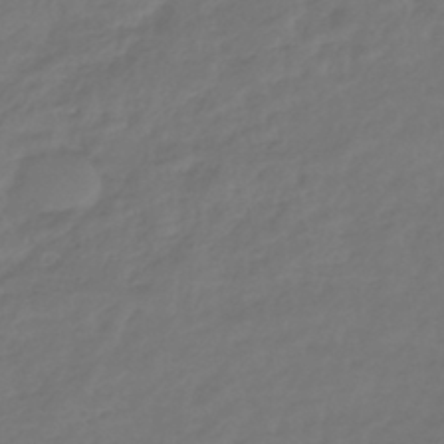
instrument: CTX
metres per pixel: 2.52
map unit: eHb
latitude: -43.7666
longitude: 86.7463
